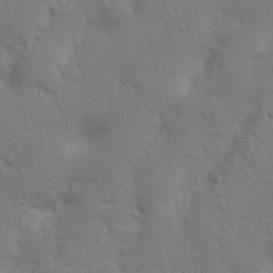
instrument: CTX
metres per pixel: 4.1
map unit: Nhu
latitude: 18.5545
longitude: -75.2159
